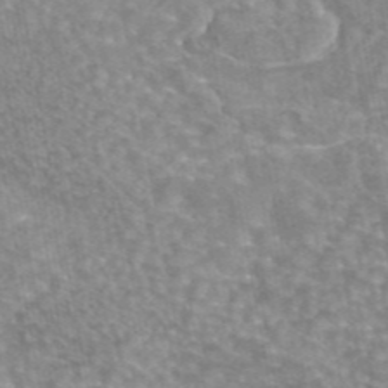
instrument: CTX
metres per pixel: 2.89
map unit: eAb
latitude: 45.1970
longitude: 105.8611
